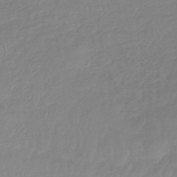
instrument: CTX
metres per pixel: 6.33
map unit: lHb
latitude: -42.0661
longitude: 77.3132
